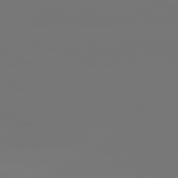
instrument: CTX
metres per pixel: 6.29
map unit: lApd
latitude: 81.3859
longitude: -152.9892
